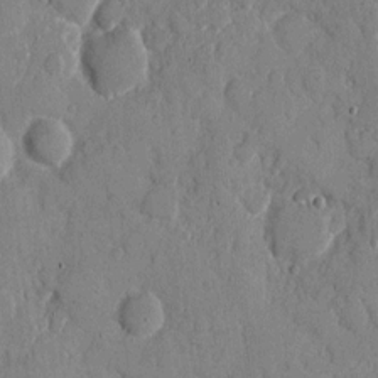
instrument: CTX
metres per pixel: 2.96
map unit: eHh
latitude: 8.7246
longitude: -67.1592
